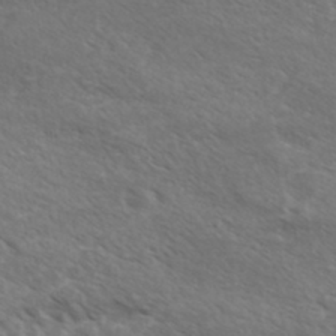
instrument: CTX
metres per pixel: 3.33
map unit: eHh
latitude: 36.8380
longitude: -139.2348
